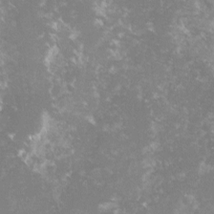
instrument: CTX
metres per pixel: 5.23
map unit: lHvf
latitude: -16.1228
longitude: -100.9703
